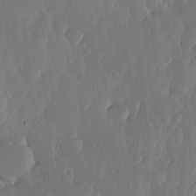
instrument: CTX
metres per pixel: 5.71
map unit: lHvf
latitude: 16.9703
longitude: -115.2348
